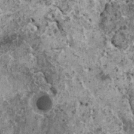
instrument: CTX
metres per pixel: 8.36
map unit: HNhu
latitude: 0.2144
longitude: 3.5588
